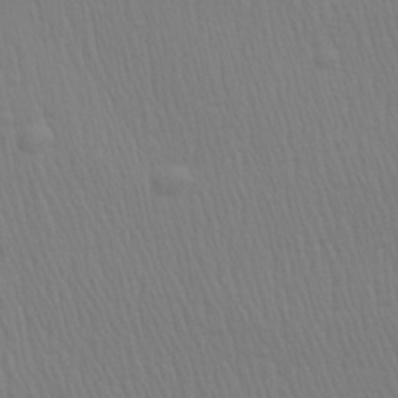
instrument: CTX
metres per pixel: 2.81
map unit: Aa
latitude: 28.9891
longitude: -139.1403
